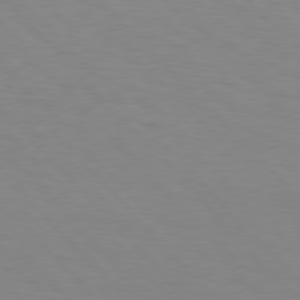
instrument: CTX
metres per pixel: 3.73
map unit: Hpe
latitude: 76.5734
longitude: -160.0444
